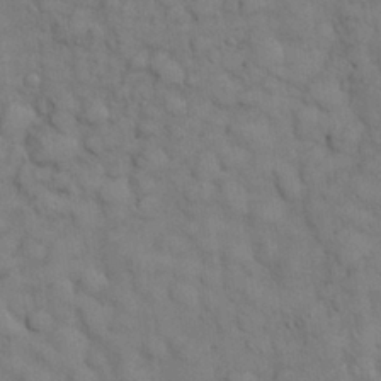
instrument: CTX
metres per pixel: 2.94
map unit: Nhu
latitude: 28.3278
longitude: -69.8017
